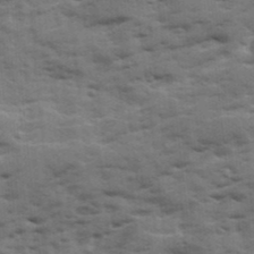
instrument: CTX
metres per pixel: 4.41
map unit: Ave
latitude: 18.9324
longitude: -130.0822
